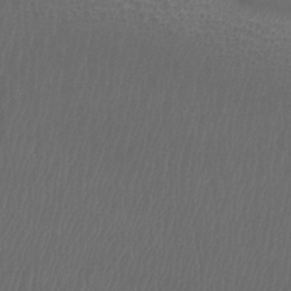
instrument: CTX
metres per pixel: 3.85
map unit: Htu
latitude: -13.0675
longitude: -71.1592
